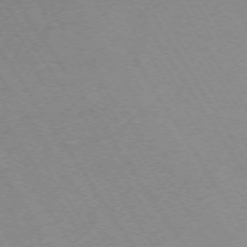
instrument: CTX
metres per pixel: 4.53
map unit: Ap
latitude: -73.3132
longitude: -71.0647
